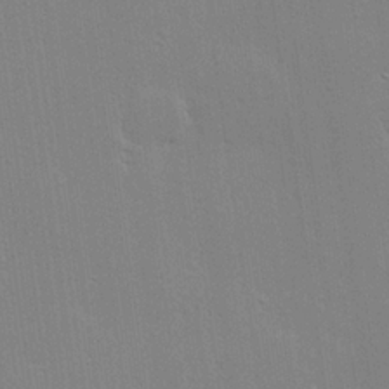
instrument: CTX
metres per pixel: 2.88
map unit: Hve
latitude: 24.8757
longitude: -93.6694
